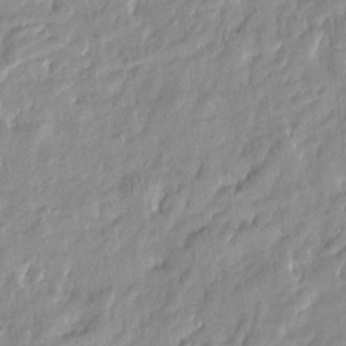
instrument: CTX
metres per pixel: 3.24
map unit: Htu
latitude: -6.1417
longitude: 174.5573
